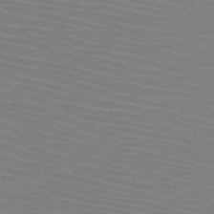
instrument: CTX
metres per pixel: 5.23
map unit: HNb
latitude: -46.9919
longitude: -43.5560
